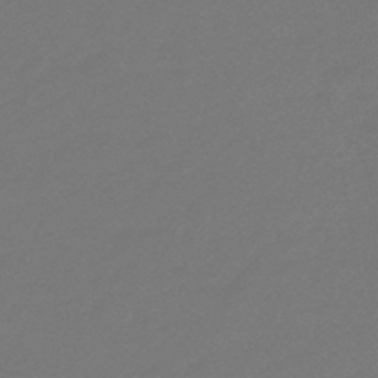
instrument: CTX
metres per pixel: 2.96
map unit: eHb
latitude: -47.2187
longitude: 87.7100
